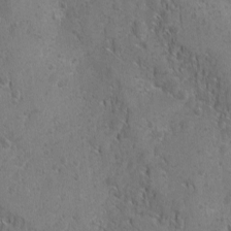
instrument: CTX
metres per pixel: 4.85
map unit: Ave
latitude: -10.2928
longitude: -119.4993
